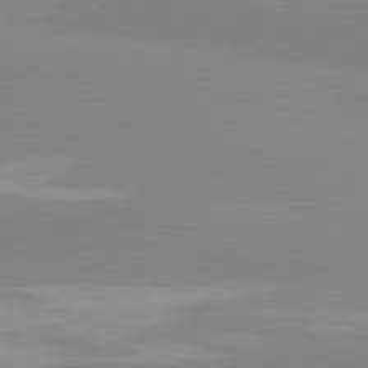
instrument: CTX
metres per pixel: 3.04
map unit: lApd
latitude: 80.9514
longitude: 179.5399
